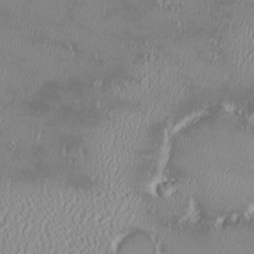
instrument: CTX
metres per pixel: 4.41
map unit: HNhu
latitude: -2.4251
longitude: 11.4832
